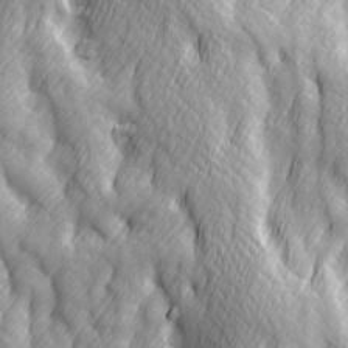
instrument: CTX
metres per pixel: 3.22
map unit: Ave
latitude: 13.5938
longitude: -104.8191
